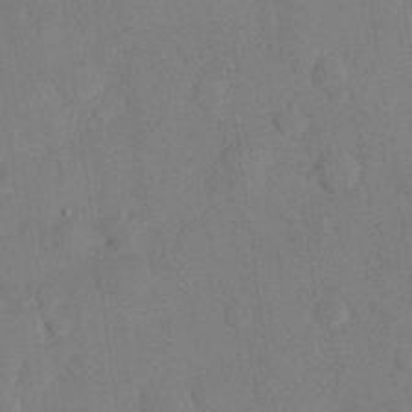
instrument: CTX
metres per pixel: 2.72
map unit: eHh
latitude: 26.2901
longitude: -80.7057
